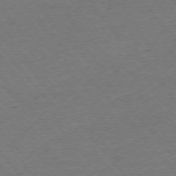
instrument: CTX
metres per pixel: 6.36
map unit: Ap
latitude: -76.1606
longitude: -94.5357
